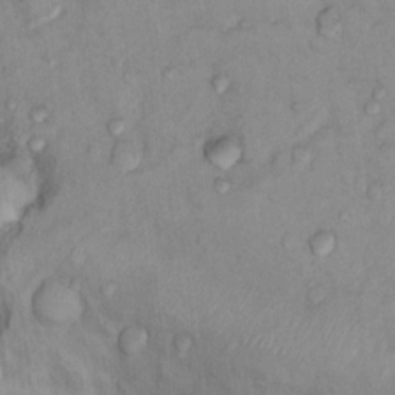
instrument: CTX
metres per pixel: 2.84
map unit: Nhu
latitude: 13.7639
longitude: -28.9325
